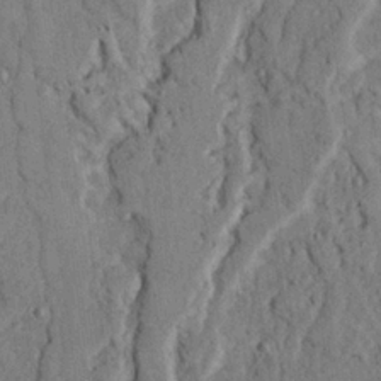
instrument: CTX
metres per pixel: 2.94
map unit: Ave
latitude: 23.6694
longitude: -133.2537
